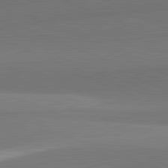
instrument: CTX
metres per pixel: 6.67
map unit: lApd
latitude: 82.2333
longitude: 153.1620
